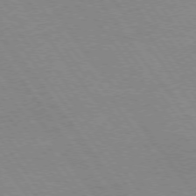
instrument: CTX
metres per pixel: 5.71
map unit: Hpe
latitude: 74.3467
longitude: -141.3292
